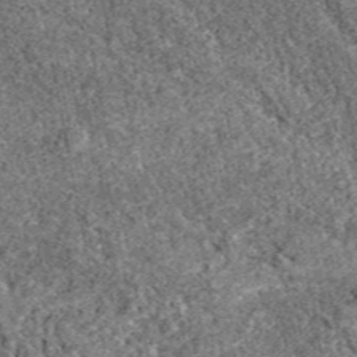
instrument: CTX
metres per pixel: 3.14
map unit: eAb
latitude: 39.0647
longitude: 110.3495
